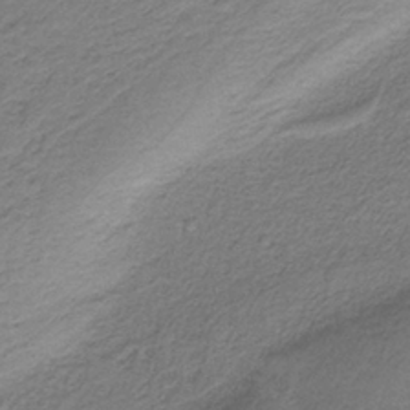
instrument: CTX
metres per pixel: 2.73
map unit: HNb
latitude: -37.1242
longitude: 54.4062
